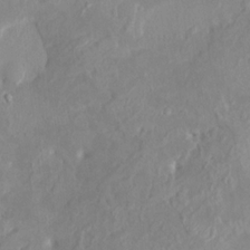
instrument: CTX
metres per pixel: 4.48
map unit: HNhu
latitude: 7.4804
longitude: -1.3670
